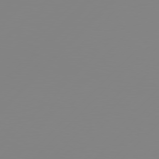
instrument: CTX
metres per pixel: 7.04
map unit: Hpe
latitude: 77.8205
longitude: -139.1781
